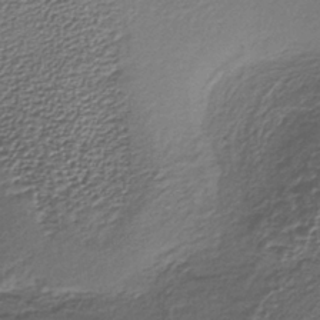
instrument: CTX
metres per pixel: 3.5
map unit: lHb
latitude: -35.4643
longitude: 63.4454
